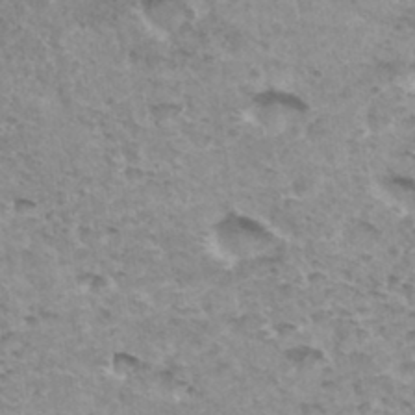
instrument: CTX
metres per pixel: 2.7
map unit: Hto
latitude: 34.4412
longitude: -39.9150
